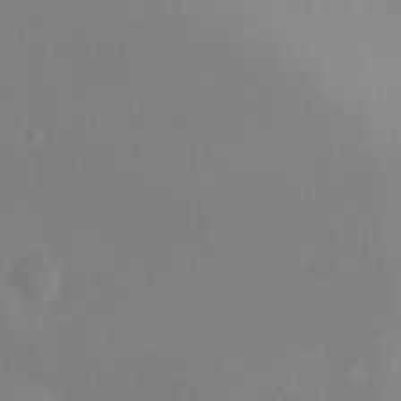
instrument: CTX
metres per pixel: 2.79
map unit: HNhu
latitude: 5.2537
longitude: 4.5384
